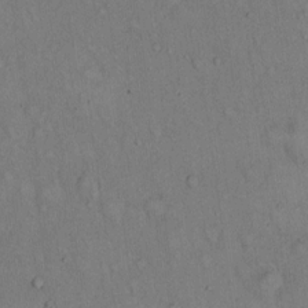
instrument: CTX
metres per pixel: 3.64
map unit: Hto
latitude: 14.1578
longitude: -61.4048
